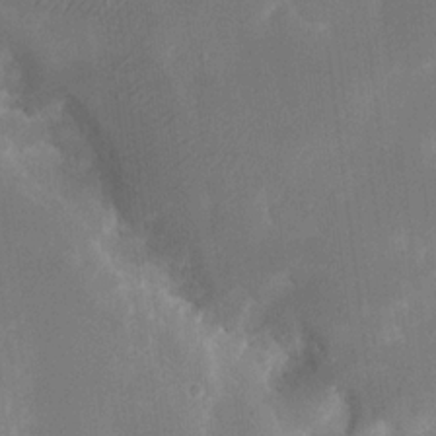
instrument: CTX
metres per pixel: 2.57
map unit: eHh
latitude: 18.3089
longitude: -70.3845
